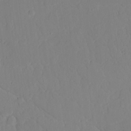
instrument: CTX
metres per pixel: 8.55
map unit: Aa
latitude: 24.3467
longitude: -131.8395
